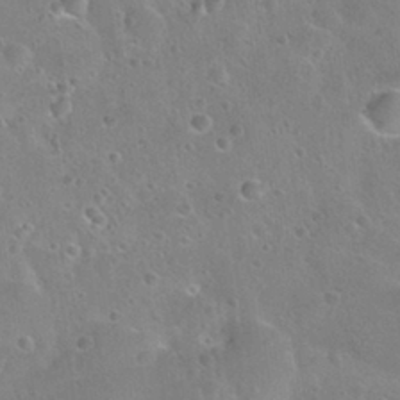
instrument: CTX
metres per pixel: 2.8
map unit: Nhu
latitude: 28.4979
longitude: -53.6127
